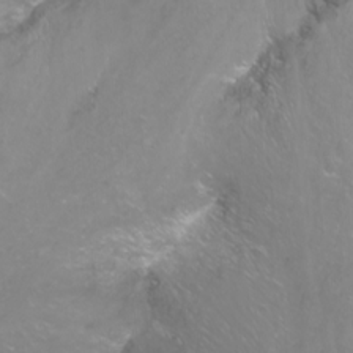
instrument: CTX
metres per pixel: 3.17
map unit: Nhu
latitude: -11.8800
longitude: -63.3293
